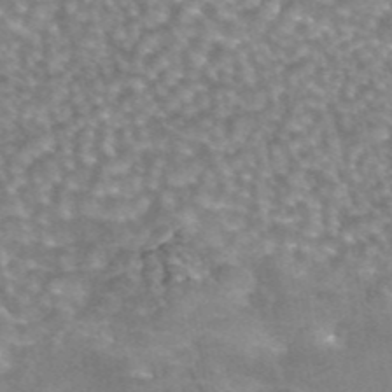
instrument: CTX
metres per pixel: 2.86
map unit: eAb
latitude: 44.6490
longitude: 104.6140
